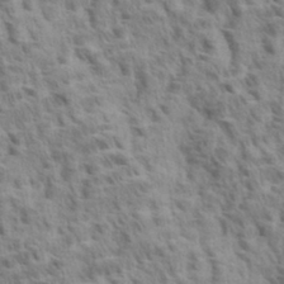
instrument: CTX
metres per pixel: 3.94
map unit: eHh
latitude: 33.2159
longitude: -141.1214
